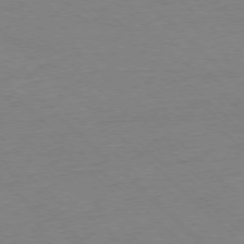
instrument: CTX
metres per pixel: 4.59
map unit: Ap
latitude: -77.4454
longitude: -84.7624
